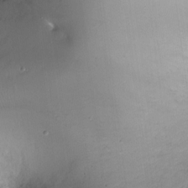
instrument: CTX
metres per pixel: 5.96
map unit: Ht
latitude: -15.1243
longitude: -41.0080
